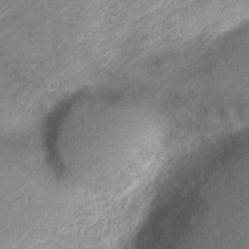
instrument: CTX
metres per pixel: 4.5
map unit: Nve
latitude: -19.3699
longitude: 108.8408
